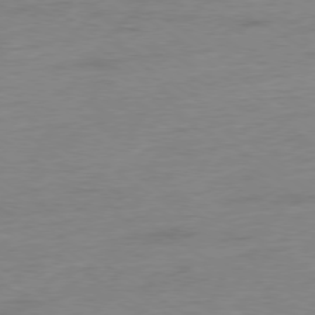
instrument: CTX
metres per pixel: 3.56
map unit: Ap
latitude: -79.3887
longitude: -67.4804
